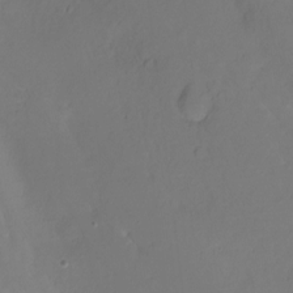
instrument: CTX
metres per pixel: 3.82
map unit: Nhu
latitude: -11.5021
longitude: -46.7624
